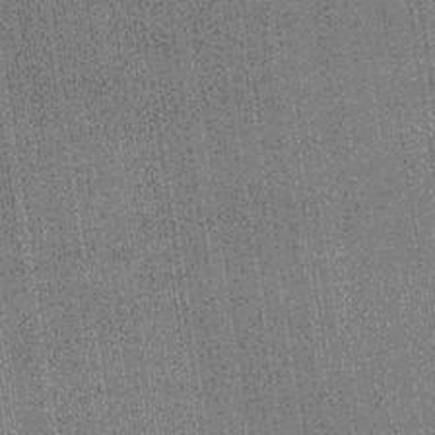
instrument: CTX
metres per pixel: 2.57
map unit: lHb
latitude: -35.2187
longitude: 63.1053
